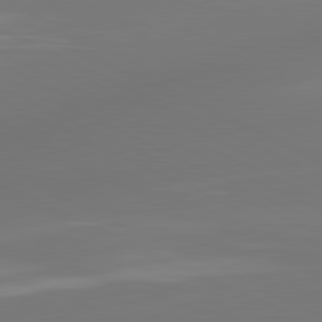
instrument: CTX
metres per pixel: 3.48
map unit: lApd
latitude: 81.4048
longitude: -164.8380
